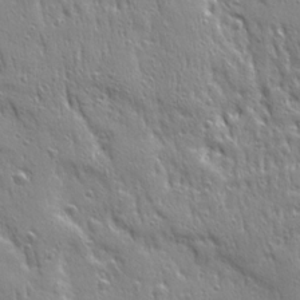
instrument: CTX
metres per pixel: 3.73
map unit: Ave
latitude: 22.5546
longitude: -134.8947
